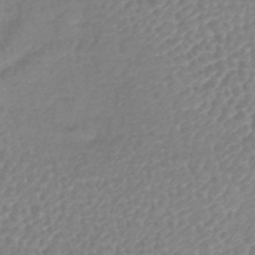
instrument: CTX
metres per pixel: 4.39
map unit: lHb
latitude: -42.4628
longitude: 75.4077
